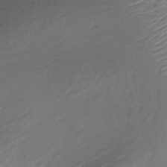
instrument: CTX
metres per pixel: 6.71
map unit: Ht
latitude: -9.0486
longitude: -39.2726
